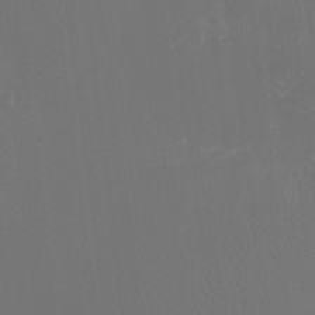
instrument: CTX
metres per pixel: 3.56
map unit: Htu
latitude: -13.3321
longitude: -47.9150
